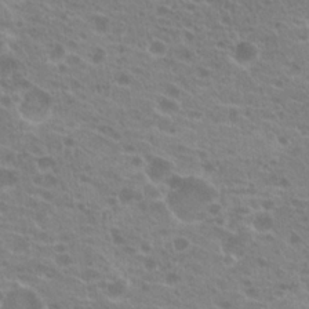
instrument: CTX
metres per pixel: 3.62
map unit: Hto
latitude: 21.3293
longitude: -40.6868
